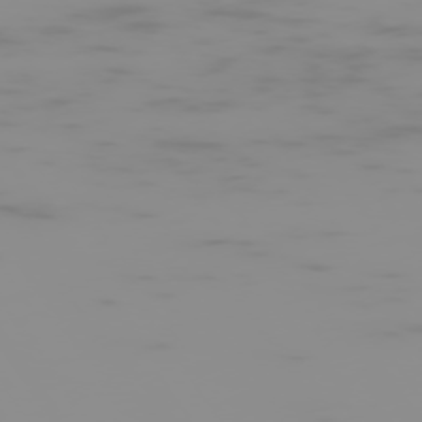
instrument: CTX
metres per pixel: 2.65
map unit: Hpe
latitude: -75.0109
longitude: 6.5573
